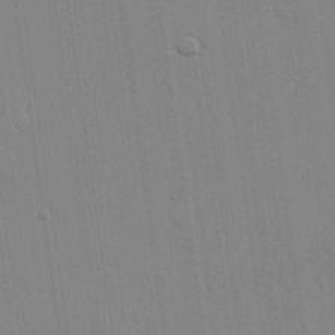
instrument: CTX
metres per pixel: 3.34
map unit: lAvf
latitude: 24.0444
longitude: -111.4805
